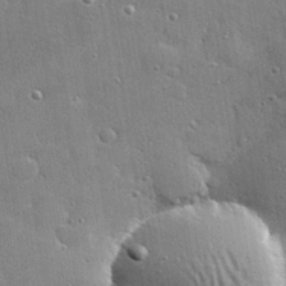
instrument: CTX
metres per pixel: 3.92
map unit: Hve
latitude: 28.2333
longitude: -90.4790
